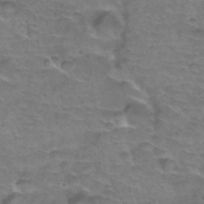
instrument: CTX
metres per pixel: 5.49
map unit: Hto
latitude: 35.1781
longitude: -44.2711
